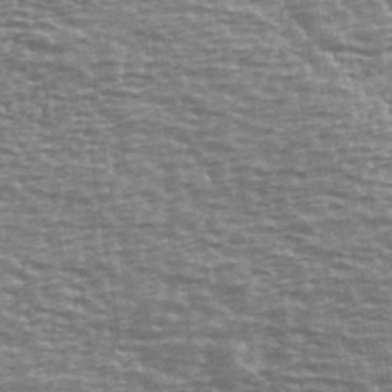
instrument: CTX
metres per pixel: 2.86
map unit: Ave
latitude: 40.1955
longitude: -113.1970
